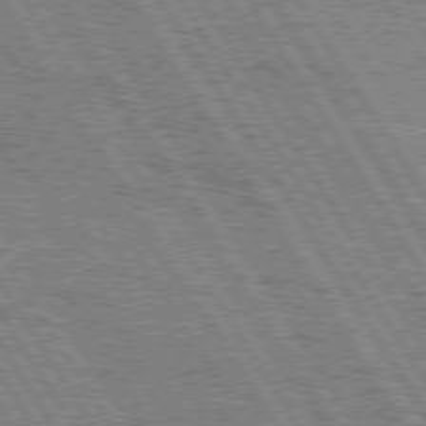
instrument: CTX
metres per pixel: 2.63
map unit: Hpe
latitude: 75.4804
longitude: -154.4034
